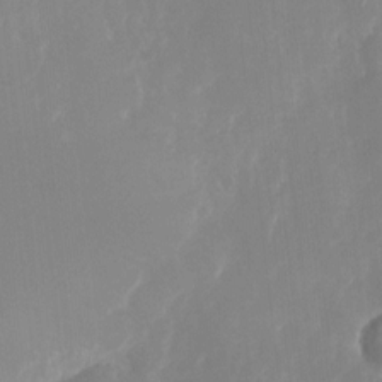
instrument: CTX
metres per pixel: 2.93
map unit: Nhu
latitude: -22.6141
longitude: -71.5371
